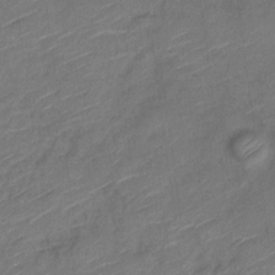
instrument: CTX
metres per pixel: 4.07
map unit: Nve
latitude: -18.6518
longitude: 108.5763
